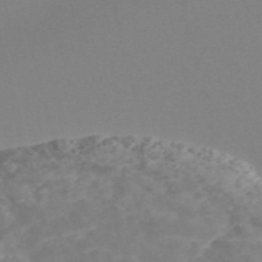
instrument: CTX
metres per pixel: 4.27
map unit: Nve
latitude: -56.8597
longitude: 51.9556
